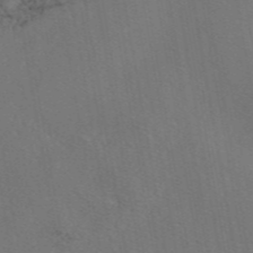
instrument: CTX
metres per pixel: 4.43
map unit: eAb
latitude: 46.7624
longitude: 109.1620
